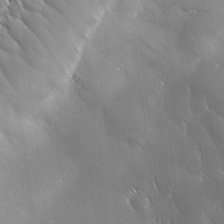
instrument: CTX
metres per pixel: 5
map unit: Ave
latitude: 1.7827
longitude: -113.8016
